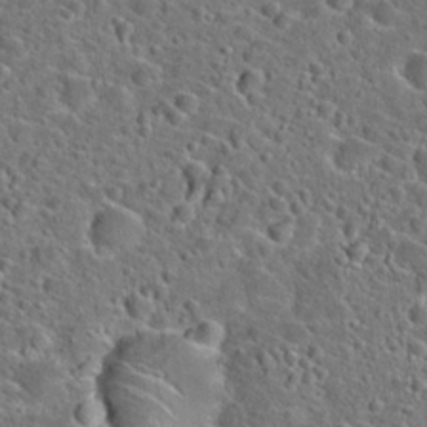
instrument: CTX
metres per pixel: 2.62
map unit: Hto
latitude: 23.8016
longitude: -46.2901
